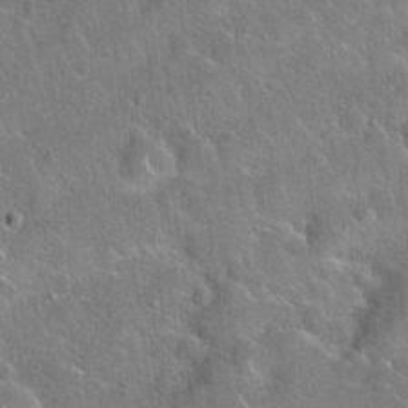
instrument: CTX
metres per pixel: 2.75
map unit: Hto
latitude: 21.1403
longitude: -51.0836
